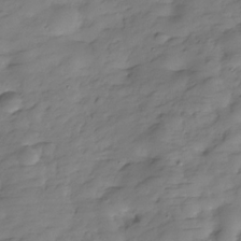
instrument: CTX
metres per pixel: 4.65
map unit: Hve
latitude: -30.5196
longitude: 90.5952
